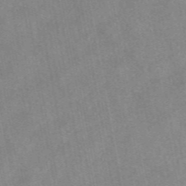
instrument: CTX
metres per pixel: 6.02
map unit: eAb
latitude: 47.3293
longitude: 122.7841
